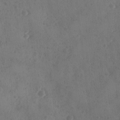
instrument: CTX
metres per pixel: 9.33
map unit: Ave
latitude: -9.8044
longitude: -118.4412
